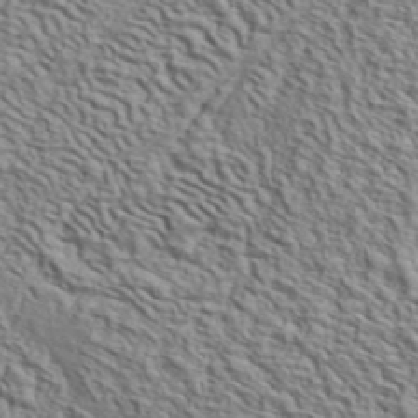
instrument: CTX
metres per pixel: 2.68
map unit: ANa
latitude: 40.3089
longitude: 29.8800
